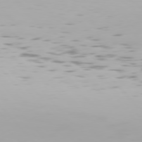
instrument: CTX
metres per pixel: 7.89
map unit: Hpe
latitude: 76.4223
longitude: -134.6490
